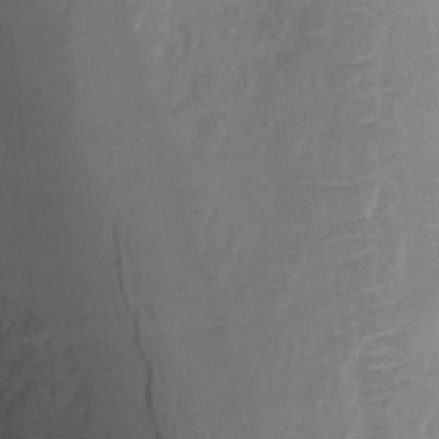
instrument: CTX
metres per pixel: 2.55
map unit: Ht
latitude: 6.0444
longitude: -36.1956
